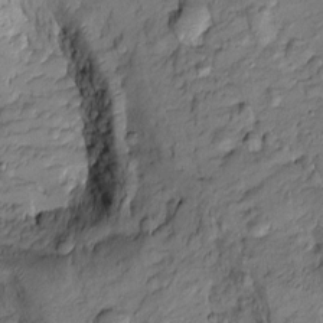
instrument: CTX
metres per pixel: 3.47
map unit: Htu
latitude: -8.7841
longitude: 177.5210
